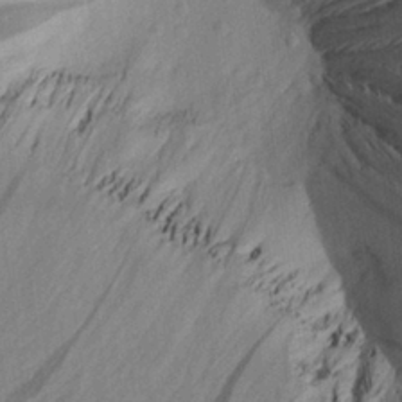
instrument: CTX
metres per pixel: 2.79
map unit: Aa
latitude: 26.6869
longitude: -143.8206
